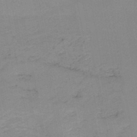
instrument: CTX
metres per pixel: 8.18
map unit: HNb
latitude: -45.8800
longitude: -44.8002
